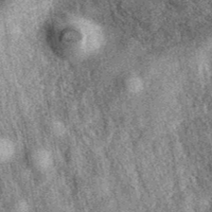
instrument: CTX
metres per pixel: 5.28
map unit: eAb
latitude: 39.4804
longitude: 108.2739
